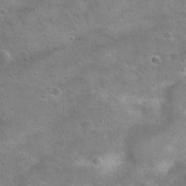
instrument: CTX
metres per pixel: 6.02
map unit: Hto
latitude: 22.7813
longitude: -48.8002
